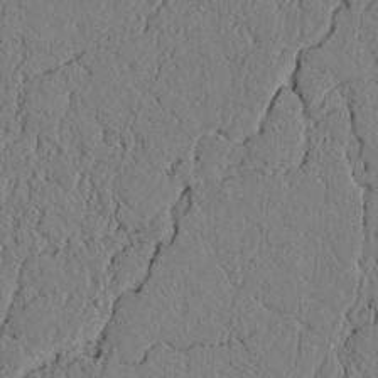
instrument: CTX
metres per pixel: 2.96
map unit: lAvf
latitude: 5.1781
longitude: 165.9556
